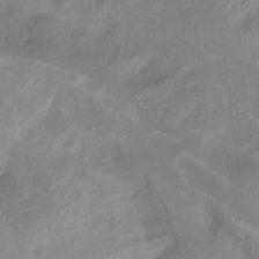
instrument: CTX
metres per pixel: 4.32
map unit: Ht
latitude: -15.9556
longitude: -41.7638
